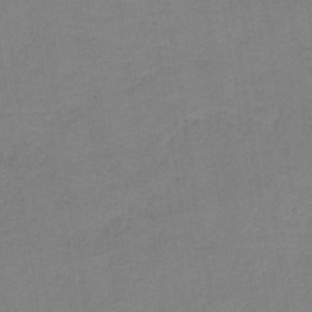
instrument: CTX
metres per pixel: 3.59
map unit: eAb
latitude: -35.7855
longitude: 52.0094
